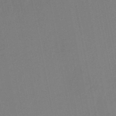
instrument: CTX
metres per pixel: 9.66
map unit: lHb
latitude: -50.3495
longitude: 81.4833
